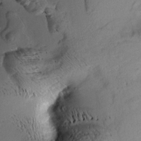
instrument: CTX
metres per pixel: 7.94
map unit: Aa
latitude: 9.3482
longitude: -142.6491
